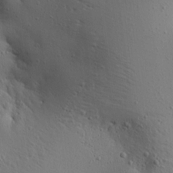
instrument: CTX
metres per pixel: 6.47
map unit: Aa
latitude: 14.8380
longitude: -140.8002
